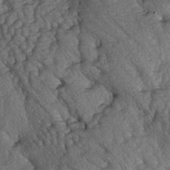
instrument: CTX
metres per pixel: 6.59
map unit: lAa
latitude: -5.4265
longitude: -126.0255
